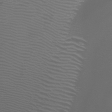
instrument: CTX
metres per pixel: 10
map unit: Htu
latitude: -7.1053
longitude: -73.4994
